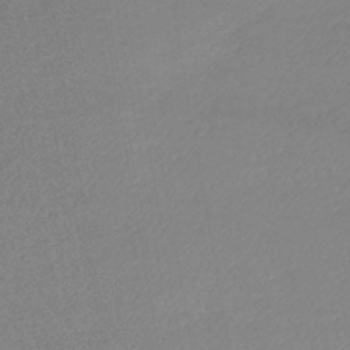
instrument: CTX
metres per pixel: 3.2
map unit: lHb
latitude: -41.6155
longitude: 73.6344
